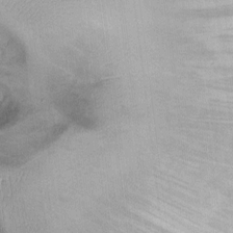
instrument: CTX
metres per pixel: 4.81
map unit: Ht
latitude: -1.5022
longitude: -13.9339
